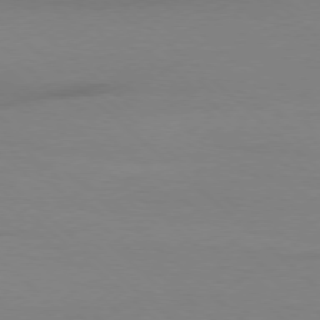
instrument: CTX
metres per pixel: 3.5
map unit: Ap
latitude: -78.1228
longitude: -70.2900
